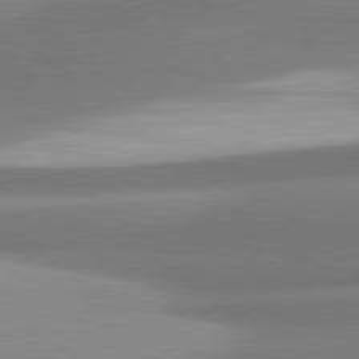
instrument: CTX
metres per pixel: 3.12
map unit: lApd
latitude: 80.2333
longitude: 176.3117
